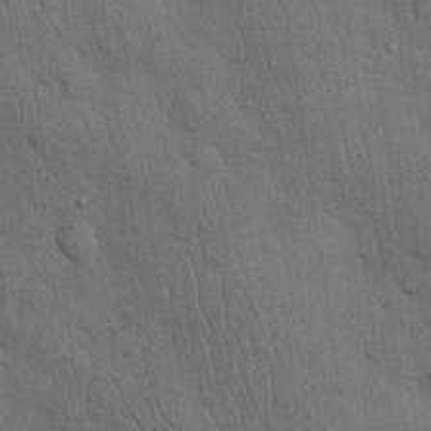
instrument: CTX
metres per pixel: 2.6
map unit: Nhu
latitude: 27.7450
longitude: -68.4979
